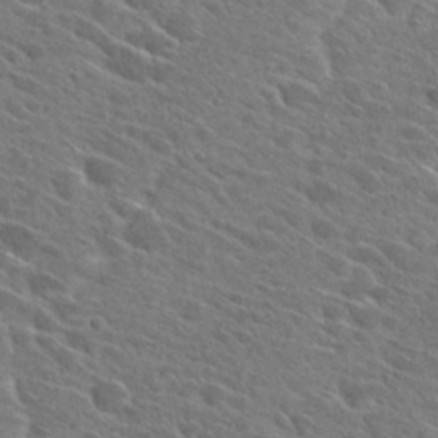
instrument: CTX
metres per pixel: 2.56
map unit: Hto
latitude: 27.5182
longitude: -42.7246
